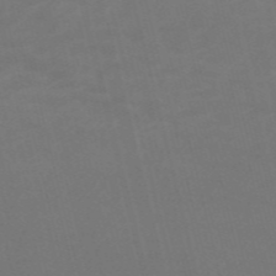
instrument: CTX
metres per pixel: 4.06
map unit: HNb
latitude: -54.9731
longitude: -37.0837
